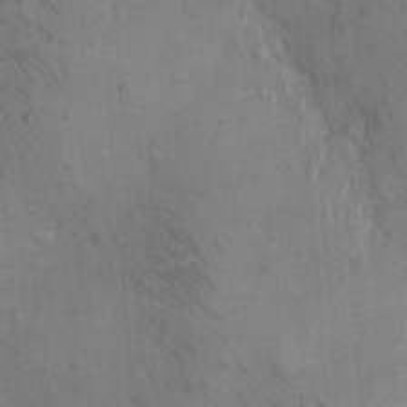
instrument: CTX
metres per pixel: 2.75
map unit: Hto
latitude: 11.6694
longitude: -59.1214
